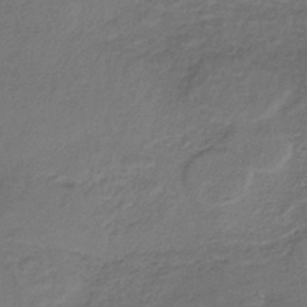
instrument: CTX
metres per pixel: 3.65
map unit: lHb
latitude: -35.3888
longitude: 61.7667
